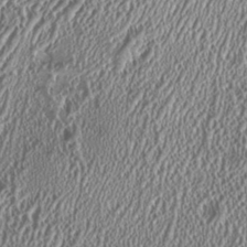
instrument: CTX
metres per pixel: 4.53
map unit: HNhu
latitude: 0.2144
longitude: 0.5385
